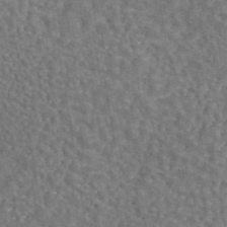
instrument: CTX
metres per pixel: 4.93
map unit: eAb
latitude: 43.1781
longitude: 106.5385
